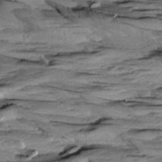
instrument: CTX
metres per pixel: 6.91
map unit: Aa
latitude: 8.5735
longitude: -137.4238
